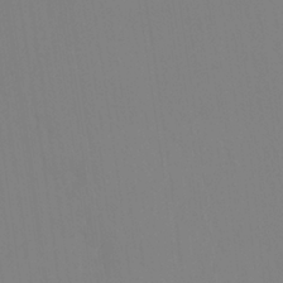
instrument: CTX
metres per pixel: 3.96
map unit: Htu
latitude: -14.3307
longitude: -47.9339
